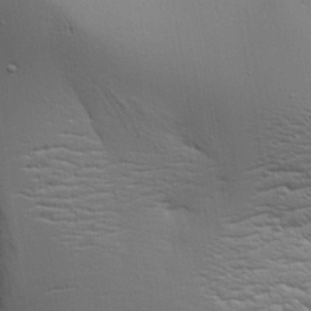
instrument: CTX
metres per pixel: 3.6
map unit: Aa
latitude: 18.1955
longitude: -125.2348
